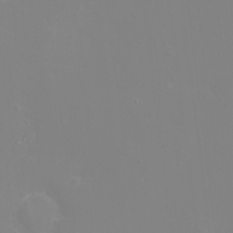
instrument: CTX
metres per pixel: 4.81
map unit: eHh
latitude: -3.1620
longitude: -75.5371
